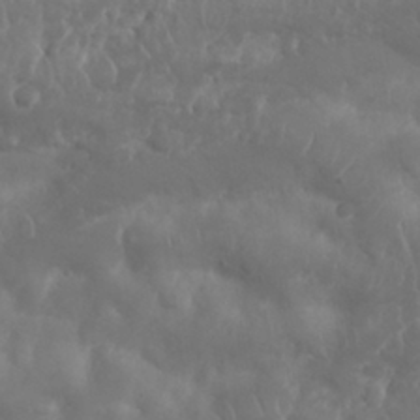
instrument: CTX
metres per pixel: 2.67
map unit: Nhu
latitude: 25.6882
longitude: -61.8394
